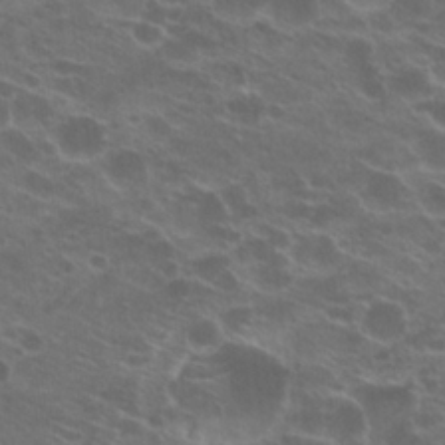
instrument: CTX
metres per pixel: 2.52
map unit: Hto
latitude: 22.1956
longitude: -40.6679
